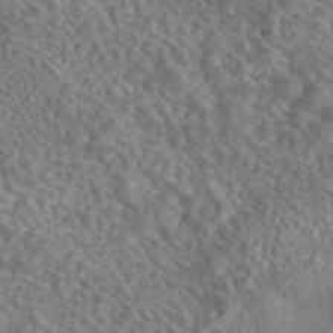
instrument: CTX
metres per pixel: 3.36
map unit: eAb
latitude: 43.2159
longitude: 109.2376
